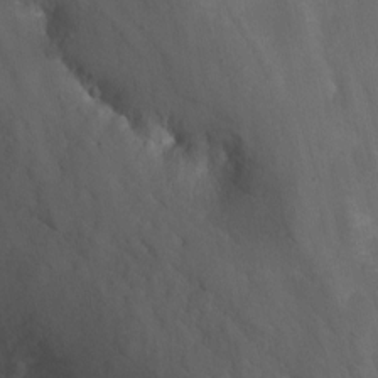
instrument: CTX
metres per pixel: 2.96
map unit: Nhu
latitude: -13.2754
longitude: -65.2915
